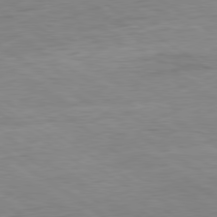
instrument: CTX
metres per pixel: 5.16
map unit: Ap
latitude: -80.5007
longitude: -80.2333
